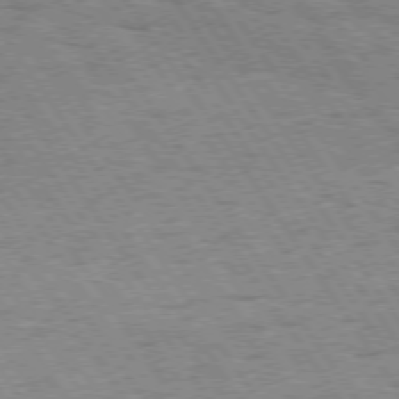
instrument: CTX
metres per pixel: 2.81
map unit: Hpe
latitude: 73.7450
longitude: -134.4034
